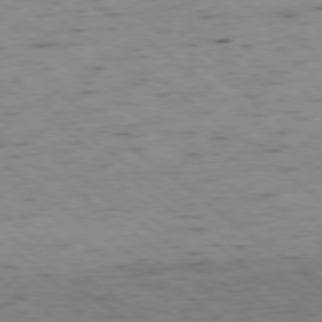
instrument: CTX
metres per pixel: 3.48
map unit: Hpe
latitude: -78.2550
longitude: -22.5924
